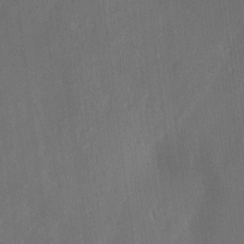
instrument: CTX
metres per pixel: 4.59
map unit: Aa
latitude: 15.1404
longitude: -148.0255
